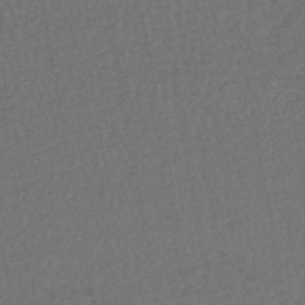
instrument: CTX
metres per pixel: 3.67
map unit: lHb
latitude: -43.3320
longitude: 68.5006
